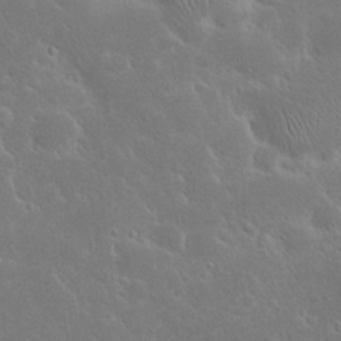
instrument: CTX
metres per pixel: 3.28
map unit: Nhu
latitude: 23.7638
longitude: -72.3279
